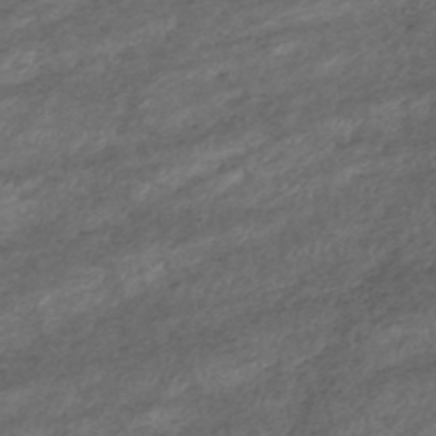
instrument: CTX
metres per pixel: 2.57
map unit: HNhu
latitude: -47.5210
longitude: 28.6330
